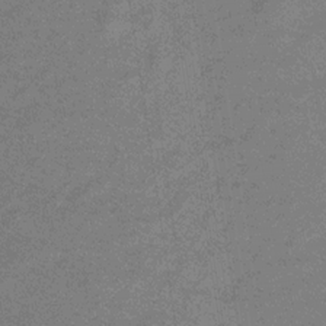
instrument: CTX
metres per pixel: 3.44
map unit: lHb
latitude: -32.5385
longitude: 66.5385
